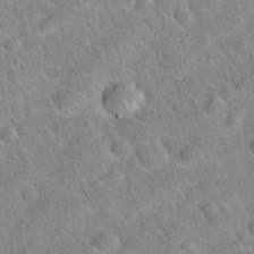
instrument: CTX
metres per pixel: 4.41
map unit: Hto
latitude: 20.3090
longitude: -52.6113
